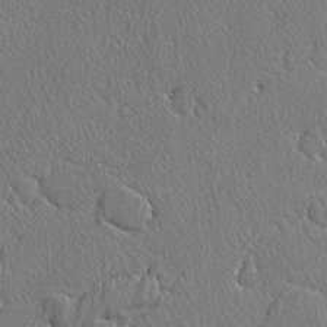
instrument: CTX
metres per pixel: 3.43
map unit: lAvf
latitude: -3.4643
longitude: -108.6112
